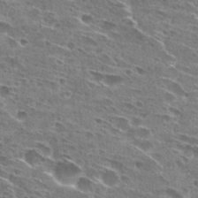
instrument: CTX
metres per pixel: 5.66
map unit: Hto
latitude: 27.4993
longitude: -45.7449
